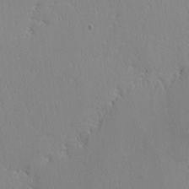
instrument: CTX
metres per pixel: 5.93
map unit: lAvf
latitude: -4.1794
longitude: -108.7246
